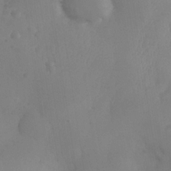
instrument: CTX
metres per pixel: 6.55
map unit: Nhe
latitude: -34.8597
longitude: -130.8191
